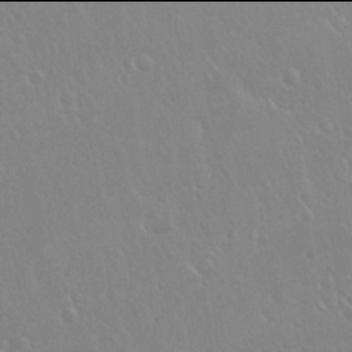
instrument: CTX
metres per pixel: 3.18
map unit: Hto
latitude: 17.9906
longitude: -58.1578
